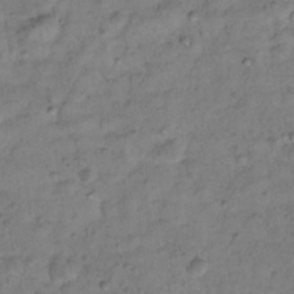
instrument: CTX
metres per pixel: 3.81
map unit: Hto
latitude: 12.5924
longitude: -36.7246
